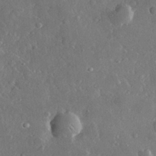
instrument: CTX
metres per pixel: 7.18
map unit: lHvf
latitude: 33.5560
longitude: -90.1200
